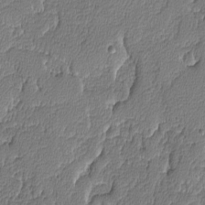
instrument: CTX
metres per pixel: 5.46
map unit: lAvf
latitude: -8.6707
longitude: -113.9150
